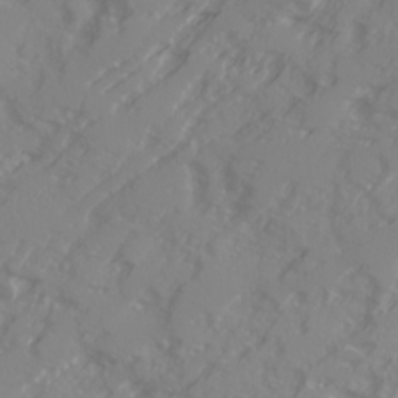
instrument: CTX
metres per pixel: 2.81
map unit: Ave
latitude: 17.7072
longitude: -129.4048
